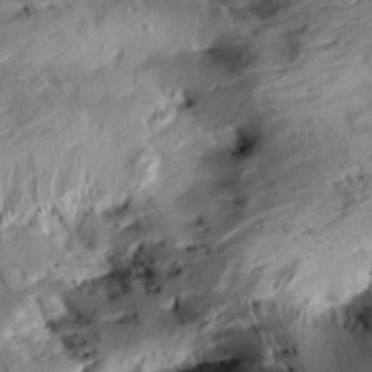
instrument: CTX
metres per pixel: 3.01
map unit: Aa
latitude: 10.8002
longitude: -142.8191
